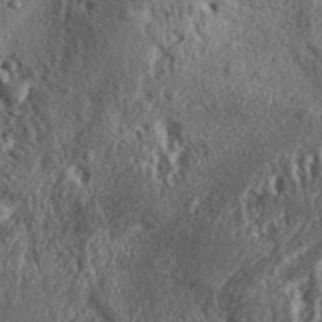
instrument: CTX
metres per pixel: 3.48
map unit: Aa
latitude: 32.6679
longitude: -134.8380
